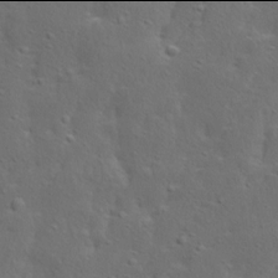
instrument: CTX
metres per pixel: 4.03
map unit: Ave
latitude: 13.9906
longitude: -135.5371
